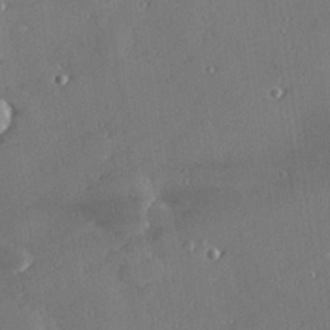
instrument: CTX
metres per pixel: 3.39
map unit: Hve
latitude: 27.6883
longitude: -91.1025
